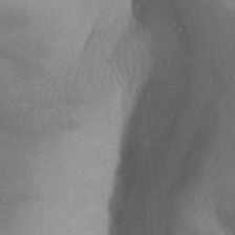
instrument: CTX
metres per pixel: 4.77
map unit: Aa
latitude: 32.5168
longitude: -142.4223
